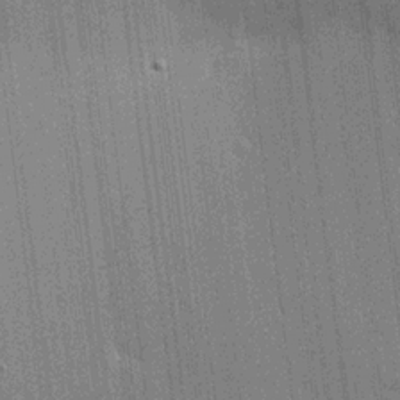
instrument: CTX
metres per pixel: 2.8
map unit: HNhu
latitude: 15.2537
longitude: 12.5574
